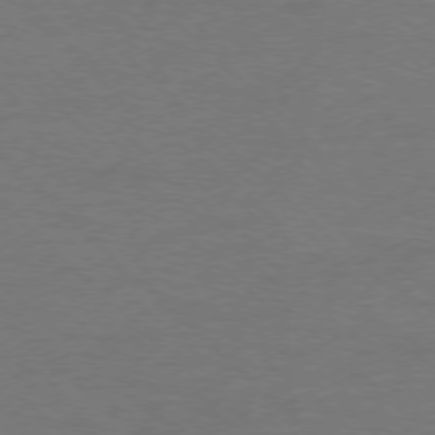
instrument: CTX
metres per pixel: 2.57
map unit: Ap
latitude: -77.2187
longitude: -70.2711
